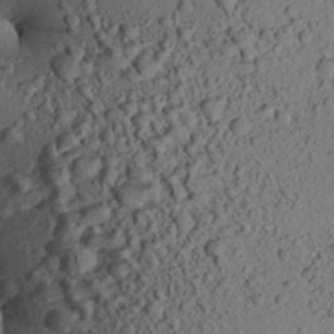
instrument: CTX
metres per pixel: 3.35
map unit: Aa
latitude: 22.9136
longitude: -148.1389
